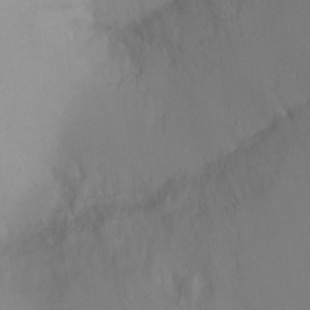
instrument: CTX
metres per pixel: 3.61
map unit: Ht
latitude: 2.1200
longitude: -34.2711
